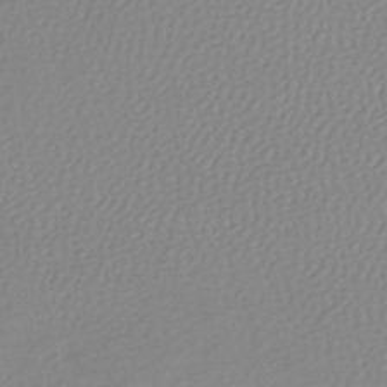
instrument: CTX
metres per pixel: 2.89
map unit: lHb
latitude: -45.3321
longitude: 73.9745
